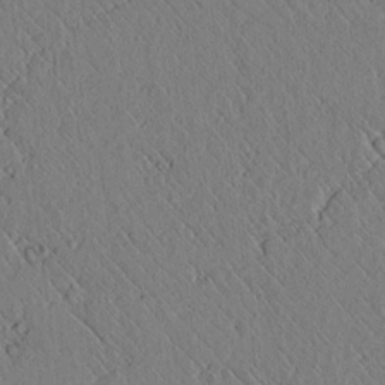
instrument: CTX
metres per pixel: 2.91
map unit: lAvf
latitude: 6.5168
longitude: 159.0864
